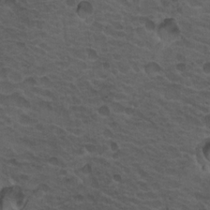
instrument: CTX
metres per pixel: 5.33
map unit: Hto
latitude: 19.1403
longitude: -32.3845
